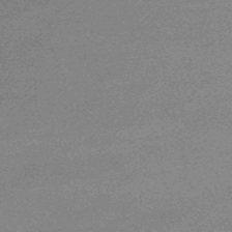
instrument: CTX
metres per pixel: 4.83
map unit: lHb
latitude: -48.1417
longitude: 67.8611
